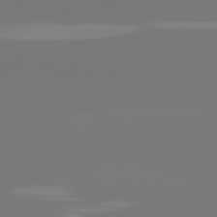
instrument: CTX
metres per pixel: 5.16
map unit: lApd
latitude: 81.4426
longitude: -149.7072
